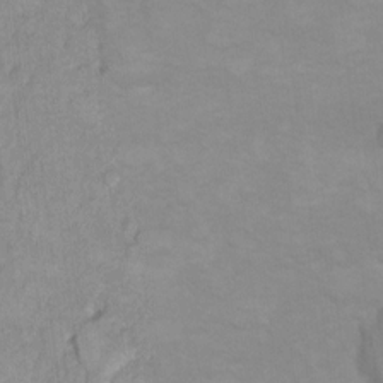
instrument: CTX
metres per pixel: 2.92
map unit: Hto
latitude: 7.7261
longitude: -36.1200
